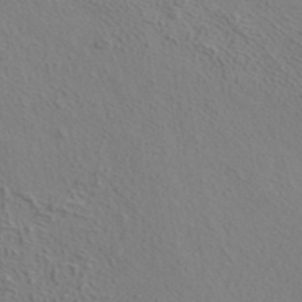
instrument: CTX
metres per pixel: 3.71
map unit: ANa
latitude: 37.4049
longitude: 19.2187
